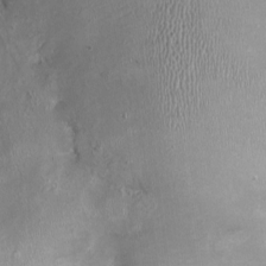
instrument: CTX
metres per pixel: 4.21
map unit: Nhu
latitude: -0.7653
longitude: -15.4616
